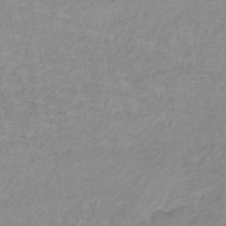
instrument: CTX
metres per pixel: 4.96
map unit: lHb
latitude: -40.4251
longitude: 65.5966
